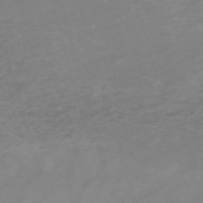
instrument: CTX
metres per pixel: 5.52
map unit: HNb
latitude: -54.6330
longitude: -43.0647
